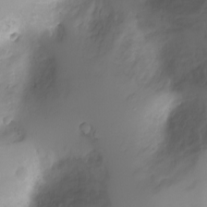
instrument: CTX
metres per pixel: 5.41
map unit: Ht
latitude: -4.1794
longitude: -29.1025
